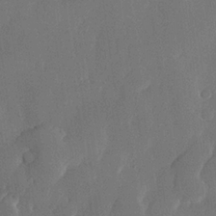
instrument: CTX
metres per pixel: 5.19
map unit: lHvf
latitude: 22.5924
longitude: 145.4454
